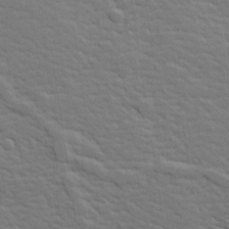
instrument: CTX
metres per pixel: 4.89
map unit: lHvf
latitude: 26.5924
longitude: 143.5966
